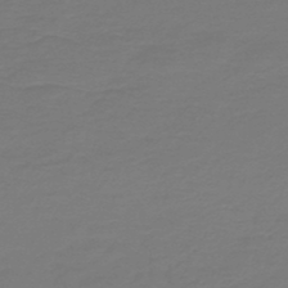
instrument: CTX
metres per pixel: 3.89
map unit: HNb
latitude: -47.0486
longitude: 53.7099
